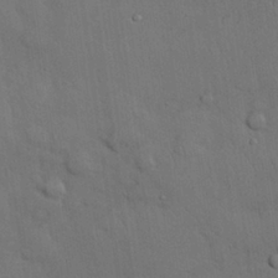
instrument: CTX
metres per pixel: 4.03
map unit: Nhu
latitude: 27.7639
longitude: -69.4049
